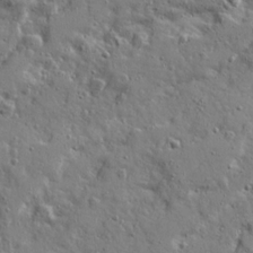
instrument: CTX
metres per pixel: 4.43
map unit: Ave
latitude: 22.1578
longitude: -131.2348
